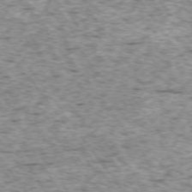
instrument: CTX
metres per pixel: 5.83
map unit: Ap
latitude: -75.1432
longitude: -87.9906
